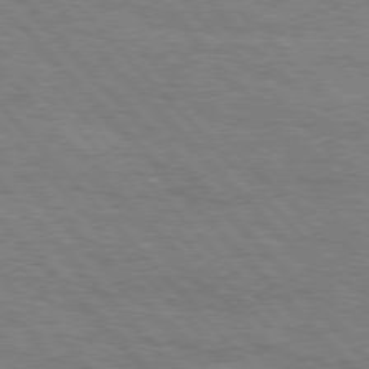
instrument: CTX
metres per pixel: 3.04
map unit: Hpe
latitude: 76.5356
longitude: -161.3104
